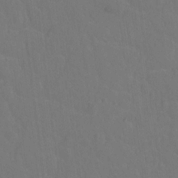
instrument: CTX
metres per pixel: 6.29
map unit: Hto
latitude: -2.7652
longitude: -34.6679
